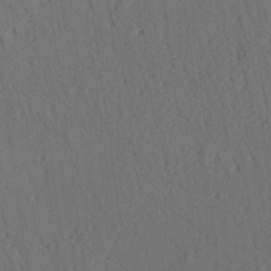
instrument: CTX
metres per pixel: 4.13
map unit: lAvf
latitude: 28.8569
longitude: -109.1592
